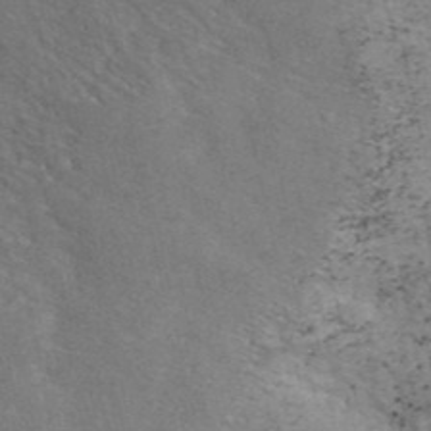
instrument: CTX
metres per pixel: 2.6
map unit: eAb
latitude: 42.9703
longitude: 105.5210
